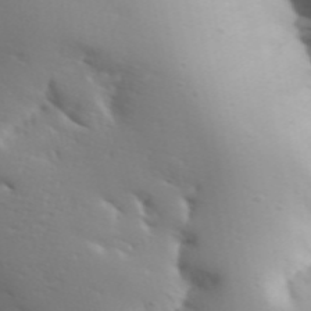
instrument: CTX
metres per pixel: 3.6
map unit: Aa
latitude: 33.1214
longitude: -143.8206
